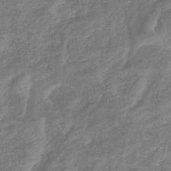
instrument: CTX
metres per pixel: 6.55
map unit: lHb
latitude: -41.2565
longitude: 78.9730
